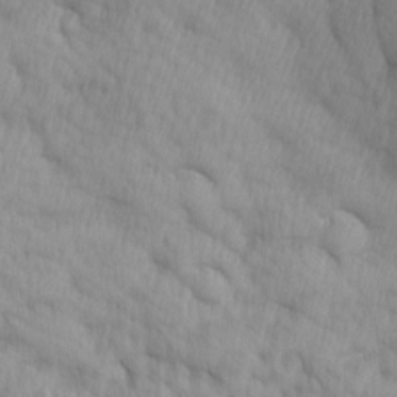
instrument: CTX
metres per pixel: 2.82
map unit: Ave
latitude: 12.7058
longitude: -106.0255
